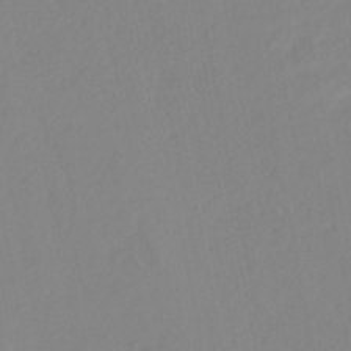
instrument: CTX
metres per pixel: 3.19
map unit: HNhu
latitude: -45.9745
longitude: 107.1620
